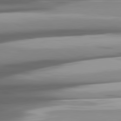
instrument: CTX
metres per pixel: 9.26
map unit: lApd
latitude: 81.9339
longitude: -140.7057
